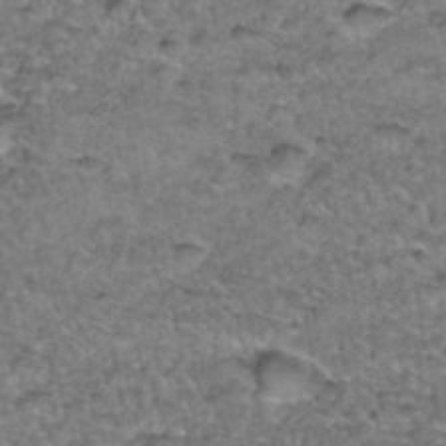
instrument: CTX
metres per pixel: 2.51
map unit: Hto
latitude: 35.4993
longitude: -48.2711
